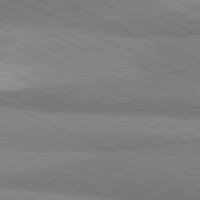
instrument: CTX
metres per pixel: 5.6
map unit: lApd
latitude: 81.4804
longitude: 166.8219
